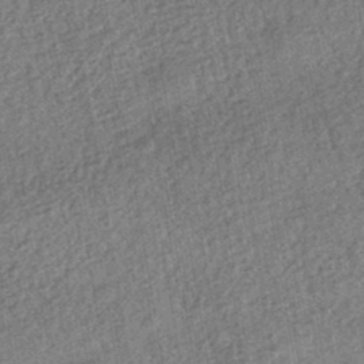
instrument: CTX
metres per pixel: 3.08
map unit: HNhu
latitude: -43.0675
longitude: 98.8030
